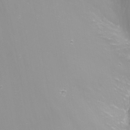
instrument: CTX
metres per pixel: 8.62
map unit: Nhu
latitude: -8.3306
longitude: -81.1970
